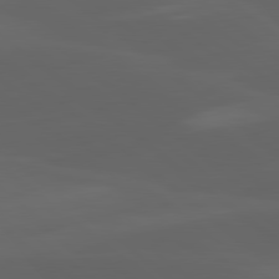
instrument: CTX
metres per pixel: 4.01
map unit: lApd
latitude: 80.2711
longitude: -90.3845
